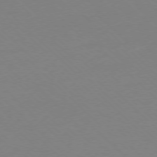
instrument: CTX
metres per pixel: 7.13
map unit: Ap
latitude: -77.3888
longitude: -70.5168
